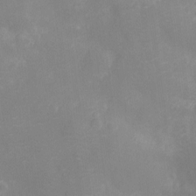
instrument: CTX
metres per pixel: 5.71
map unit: Ht
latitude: -10.6708
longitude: -23.0458
